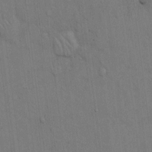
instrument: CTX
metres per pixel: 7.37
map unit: Hto
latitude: 14.5546
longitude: -61.2726
